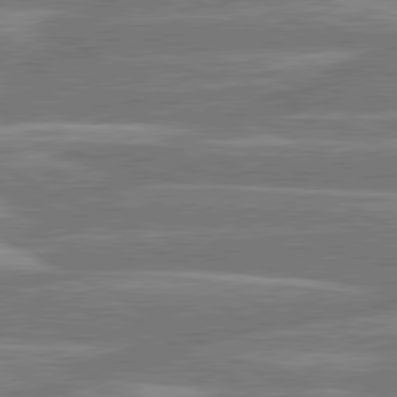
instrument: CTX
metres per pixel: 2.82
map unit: lApd
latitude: 80.5735
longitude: -131.8206
